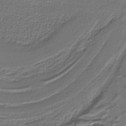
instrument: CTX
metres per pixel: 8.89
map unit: lHb
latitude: -39.4644
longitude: 52.9352
